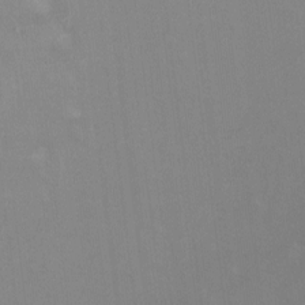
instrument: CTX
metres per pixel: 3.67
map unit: HNhu
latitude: -0.4818
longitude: -4.1011
